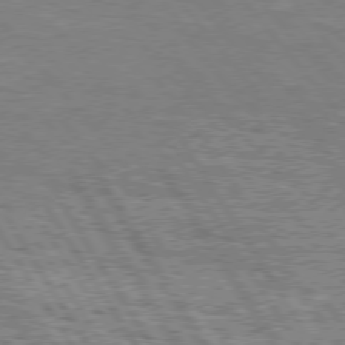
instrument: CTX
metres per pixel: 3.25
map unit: Hpe
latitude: 75.6505
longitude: -154.6679
